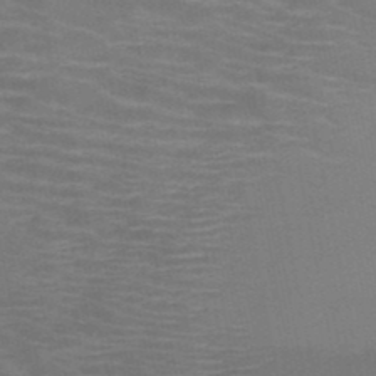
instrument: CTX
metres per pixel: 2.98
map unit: HNb
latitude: -47.6344
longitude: -46.7813
